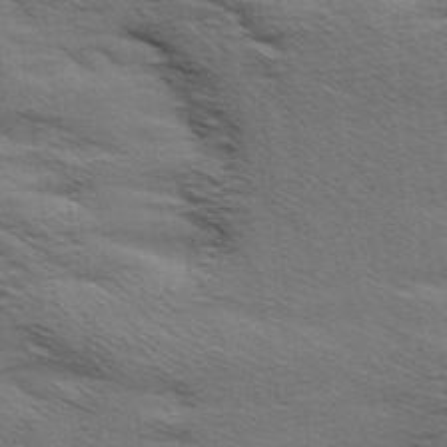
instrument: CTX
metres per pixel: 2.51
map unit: Aa
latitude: 6.5357
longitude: -137.9339
